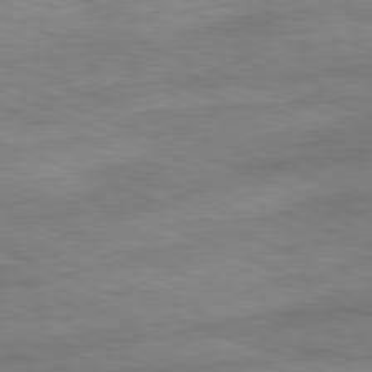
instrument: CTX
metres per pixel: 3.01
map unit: Ap
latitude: -81.9745
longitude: -80.4412
